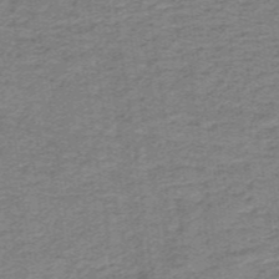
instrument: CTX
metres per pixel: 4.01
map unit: lHb
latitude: -41.6722
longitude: 54.7274
